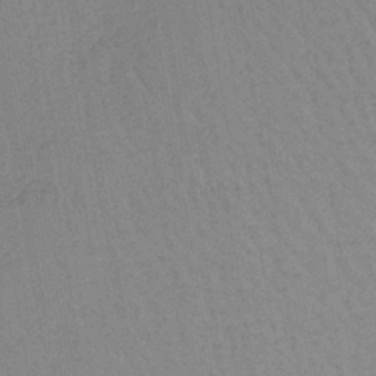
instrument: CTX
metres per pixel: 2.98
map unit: lHb
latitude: -41.0297
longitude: 60.9353
